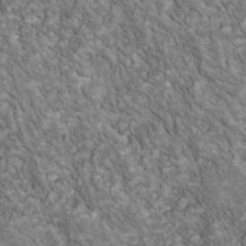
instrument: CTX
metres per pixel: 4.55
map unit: Nhu
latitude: -39.9556
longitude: -83.4237
